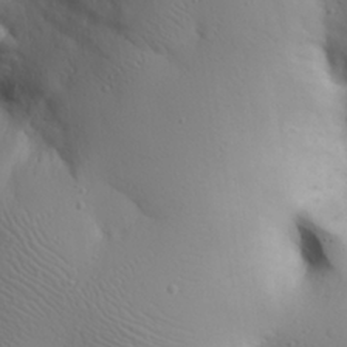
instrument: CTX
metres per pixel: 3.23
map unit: eHh
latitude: 25.9717
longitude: -75.1403
